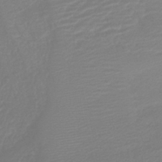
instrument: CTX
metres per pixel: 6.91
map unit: lHb
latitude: -42.0849
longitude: 77.1431
